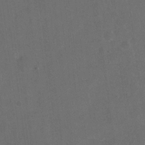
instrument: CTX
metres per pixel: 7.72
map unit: eHh
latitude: 19.5938
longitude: -64.5735
